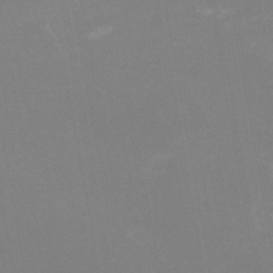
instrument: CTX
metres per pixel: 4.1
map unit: HNb
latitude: -50.5385
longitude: -50.7057
